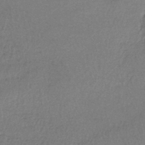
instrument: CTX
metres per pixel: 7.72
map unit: lHb
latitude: -42.3117
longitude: 59.0675
